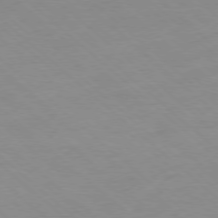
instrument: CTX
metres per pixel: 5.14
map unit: Ap
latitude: -78.1794
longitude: -98.6868
